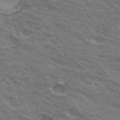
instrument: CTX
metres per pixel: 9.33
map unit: Hto
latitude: 32.2900
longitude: -43.4615
